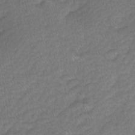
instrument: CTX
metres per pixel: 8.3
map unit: Ave
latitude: -0.8219
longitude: -113.8961
